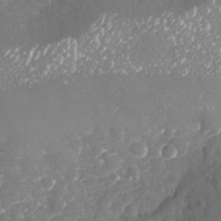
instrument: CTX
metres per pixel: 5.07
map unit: Nhu
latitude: -18.6707
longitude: -57.7827
